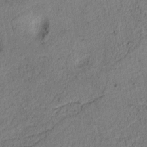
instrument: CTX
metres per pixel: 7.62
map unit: lAvf
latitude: 9.0270
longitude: 164.9542
